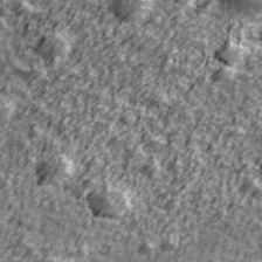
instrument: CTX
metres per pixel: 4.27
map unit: Ave
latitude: 41.9906
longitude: -113.7827
